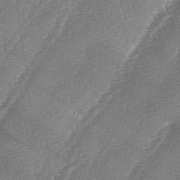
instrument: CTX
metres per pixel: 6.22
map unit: lAa
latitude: -4.4440
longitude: -129.0647
